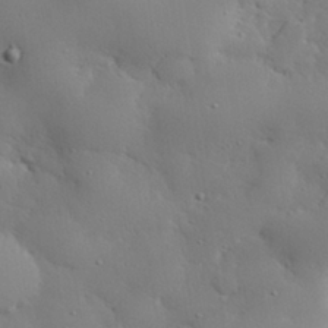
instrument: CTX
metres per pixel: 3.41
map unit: eHh
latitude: 29.2537
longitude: -82.5356
